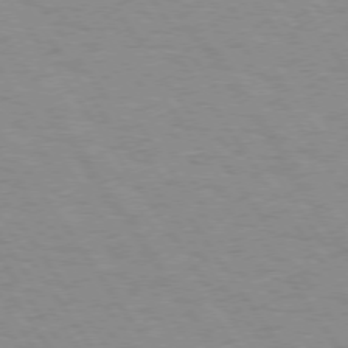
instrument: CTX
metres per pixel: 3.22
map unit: Hpe
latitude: 73.9339
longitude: -137.0459
